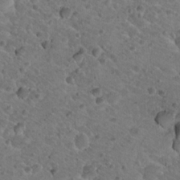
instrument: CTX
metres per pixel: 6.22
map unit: Hto
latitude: 19.4048
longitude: -33.2348
